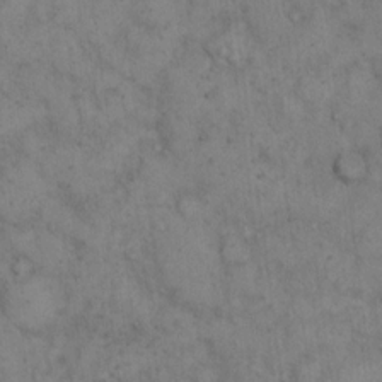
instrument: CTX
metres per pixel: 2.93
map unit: eHh
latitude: 13.3671
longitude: -62.9514
